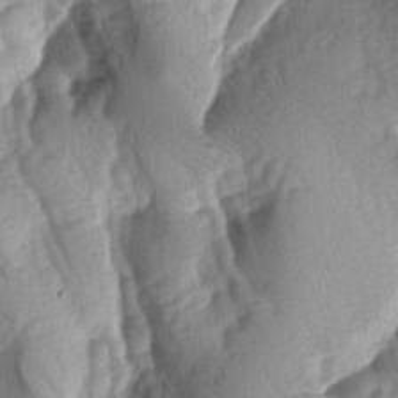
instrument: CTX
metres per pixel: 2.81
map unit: lAa
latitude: -6.0283
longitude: -126.4979
